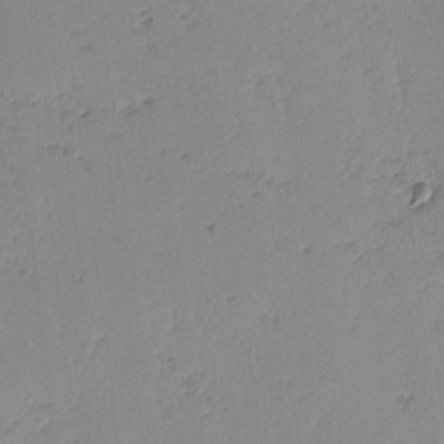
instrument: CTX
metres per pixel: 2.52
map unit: lAvf
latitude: -2.6707
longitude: -105.8206
